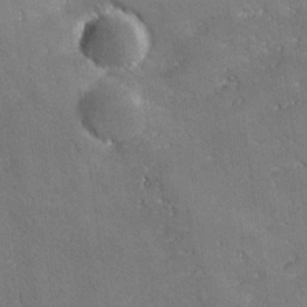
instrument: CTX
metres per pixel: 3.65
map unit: lHvf
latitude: 26.6491
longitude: 141.5777
